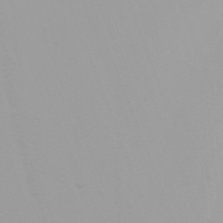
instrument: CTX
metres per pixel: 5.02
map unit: Nhu
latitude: -0.1795
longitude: -77.2915
